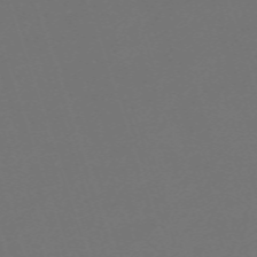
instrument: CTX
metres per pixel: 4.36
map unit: eHh
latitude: -63.5966
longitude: 51.7289
